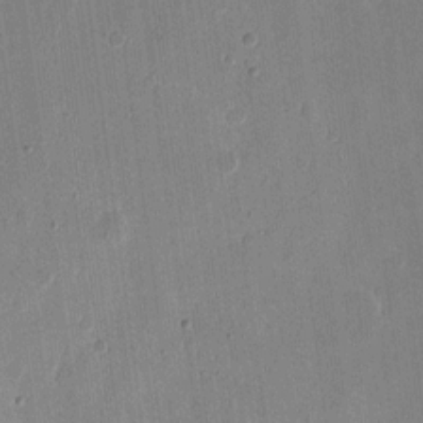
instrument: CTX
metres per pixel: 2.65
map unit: eHh
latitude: 10.7435
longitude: -68.4979
